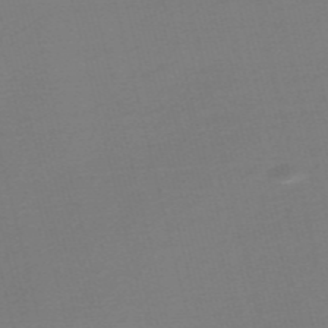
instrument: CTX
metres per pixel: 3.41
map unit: Nve
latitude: -56.5385
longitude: 62.8219
